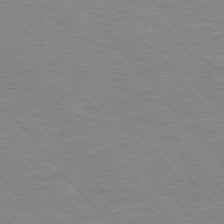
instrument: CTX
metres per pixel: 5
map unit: Hpe
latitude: 76.3089
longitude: -151.7260
